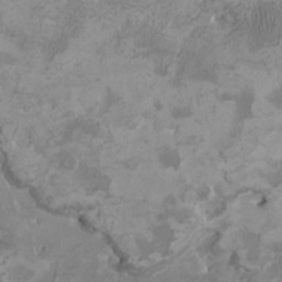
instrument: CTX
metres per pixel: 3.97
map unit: HNhu
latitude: 3.5182
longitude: -3.2537
